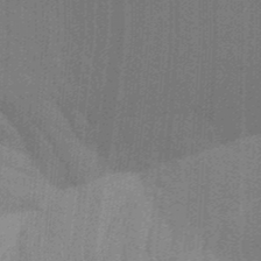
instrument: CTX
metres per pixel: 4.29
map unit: Aa
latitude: 32.9892
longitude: -143.0648
